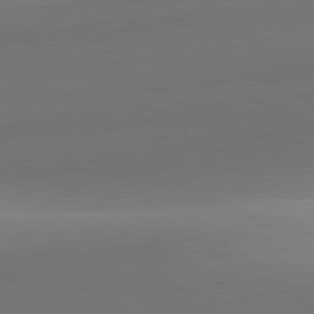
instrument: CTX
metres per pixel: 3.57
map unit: lApd
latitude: 81.4615
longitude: 131.0864
